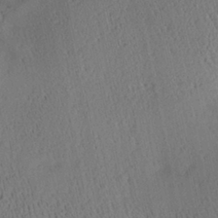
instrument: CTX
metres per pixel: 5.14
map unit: Aa
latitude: 27.7450
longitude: -134.9136
